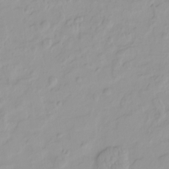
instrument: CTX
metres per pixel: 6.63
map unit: HNhu
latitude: -4.6896
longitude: 14.1606
